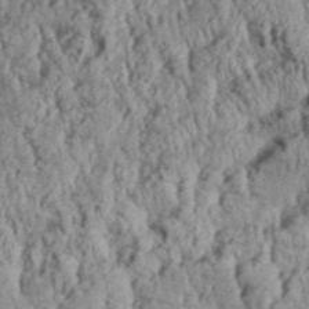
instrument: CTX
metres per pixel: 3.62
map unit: Aa
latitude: 30.3845
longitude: -137.0459
